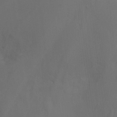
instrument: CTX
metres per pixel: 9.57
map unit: Ht
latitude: -8.5196
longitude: -24.3656
